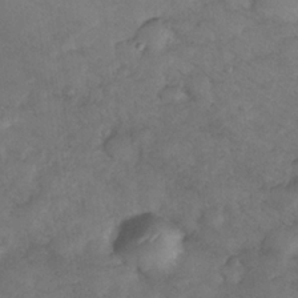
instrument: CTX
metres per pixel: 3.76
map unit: Nhe
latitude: -33.8423
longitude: -143.4049
